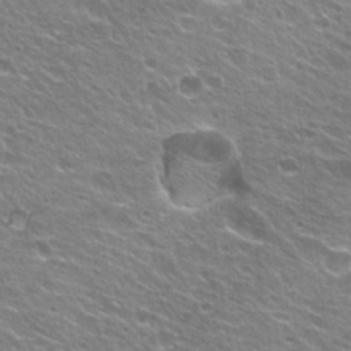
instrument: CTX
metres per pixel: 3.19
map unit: Hto
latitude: 24.5734
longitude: -30.8380
